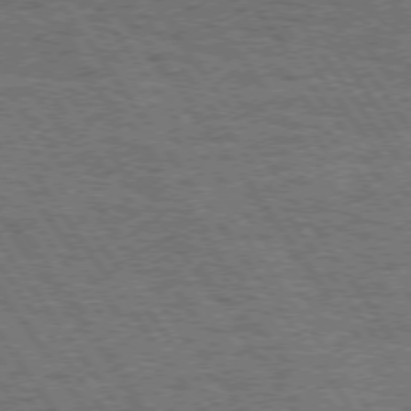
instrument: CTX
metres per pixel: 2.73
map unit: Hpe
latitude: 73.7828
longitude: -131.2915
